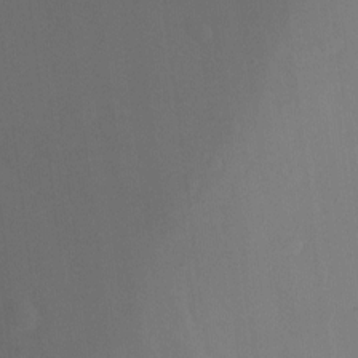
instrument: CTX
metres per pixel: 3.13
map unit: Ht
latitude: -9.4643
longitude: -23.8961
